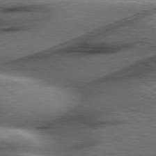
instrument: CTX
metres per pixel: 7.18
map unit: Hpe
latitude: 78.4034
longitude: -155.8583
